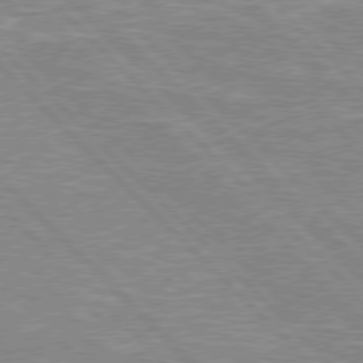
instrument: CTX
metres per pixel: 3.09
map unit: Hpe
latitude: 76.7813
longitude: -151.8772
